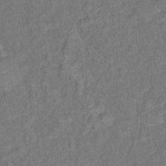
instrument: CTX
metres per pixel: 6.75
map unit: Hto
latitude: 14.1011
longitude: -39.0080
